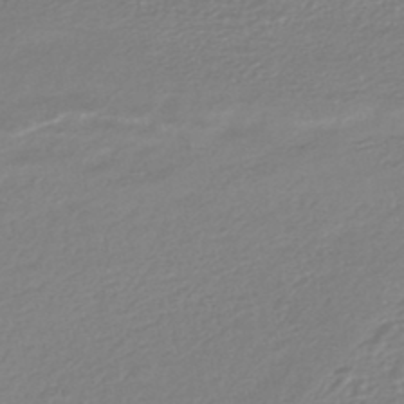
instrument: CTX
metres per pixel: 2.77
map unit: HNhu
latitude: -46.1983
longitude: 98.3117
